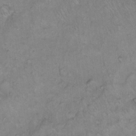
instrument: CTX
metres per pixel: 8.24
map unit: Hto
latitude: 10.7624
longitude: -60.3089
